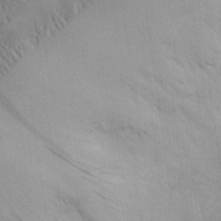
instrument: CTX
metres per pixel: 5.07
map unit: eHh
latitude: 29.9906
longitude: -70.1767
